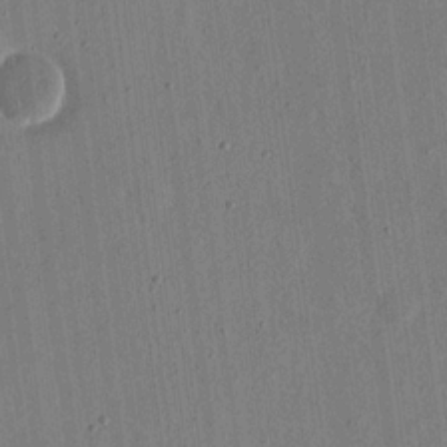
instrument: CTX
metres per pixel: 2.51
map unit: eHh
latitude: 16.2900
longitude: -69.6883
